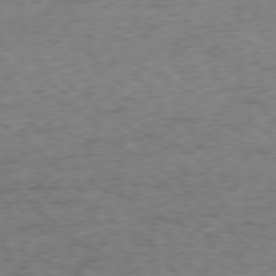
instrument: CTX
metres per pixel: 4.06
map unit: Ap
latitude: -77.5588
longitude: -79.8395
